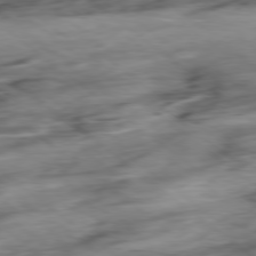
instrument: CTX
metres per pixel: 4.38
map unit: Hpe
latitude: -79.0108
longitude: -18.0444
